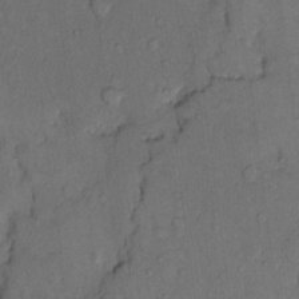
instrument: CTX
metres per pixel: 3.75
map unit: Hto
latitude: 10.9514
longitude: -61.7071
